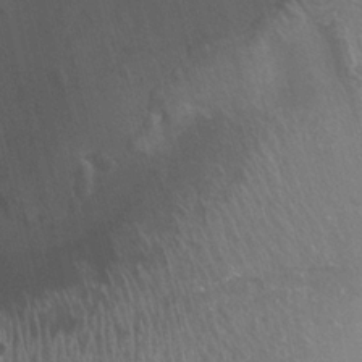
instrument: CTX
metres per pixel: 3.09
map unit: Ht
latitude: 2.5168
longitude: -19.7260
